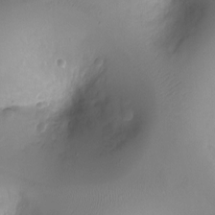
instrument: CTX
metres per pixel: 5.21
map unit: Ht
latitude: -3.6154
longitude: -29.0269
